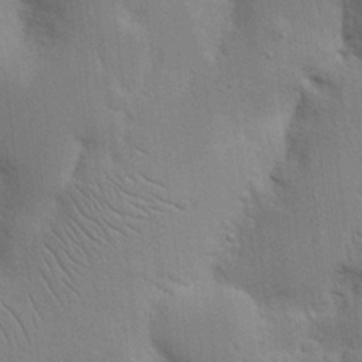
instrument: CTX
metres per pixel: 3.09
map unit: Nhu
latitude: 16.5735
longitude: -74.8380
